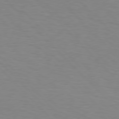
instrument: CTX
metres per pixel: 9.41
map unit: Hpe
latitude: 76.7435
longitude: -160.4412
